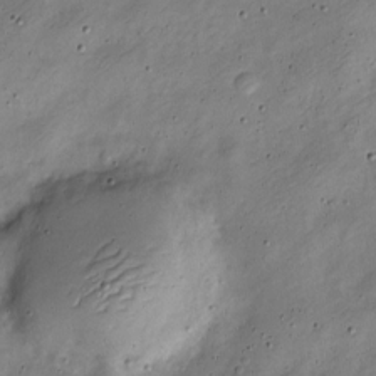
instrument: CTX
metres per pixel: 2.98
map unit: Nve
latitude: -24.6896
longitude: 107.0487
